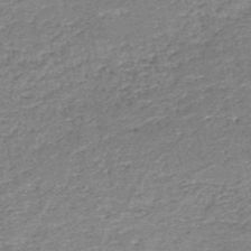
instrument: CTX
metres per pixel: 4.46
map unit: HNb
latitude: -51.4832
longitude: -49.4237
